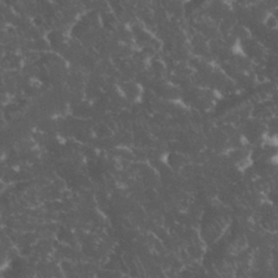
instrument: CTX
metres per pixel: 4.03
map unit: eHh
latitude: 33.7828
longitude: -65.1214
